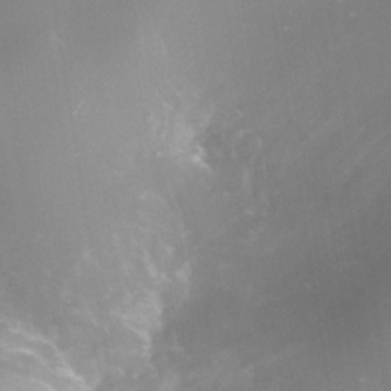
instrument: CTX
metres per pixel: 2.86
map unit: Nhe
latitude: -37.7666
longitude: -112.5735
